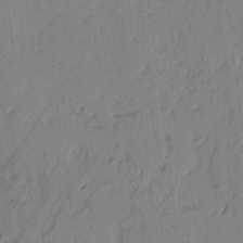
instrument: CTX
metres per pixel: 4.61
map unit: lAvf
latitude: -2.5006
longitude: -105.2537
